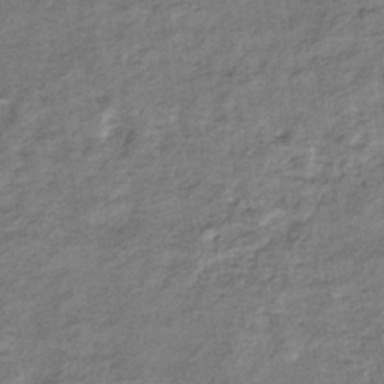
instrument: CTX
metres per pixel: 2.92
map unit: eHb
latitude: -36.4440
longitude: 77.1809
